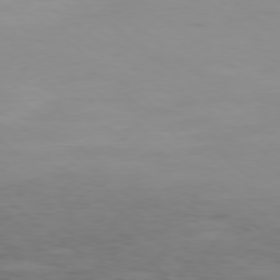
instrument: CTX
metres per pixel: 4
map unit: Hpe
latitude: -78.8597
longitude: 13.0487
